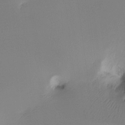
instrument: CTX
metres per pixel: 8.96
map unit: Ht
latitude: -16.1228
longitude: -45.4993
